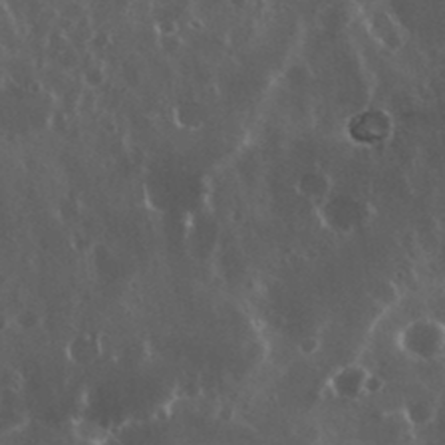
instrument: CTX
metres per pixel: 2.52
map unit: eHh
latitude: 35.1592
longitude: -58.4790
